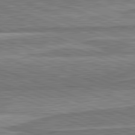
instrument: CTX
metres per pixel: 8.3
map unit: lApd
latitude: 82.1199
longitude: 167.7289
